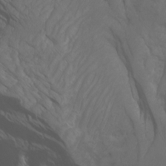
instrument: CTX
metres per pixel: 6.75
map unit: Aa
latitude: -3.6154
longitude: -72.3846
